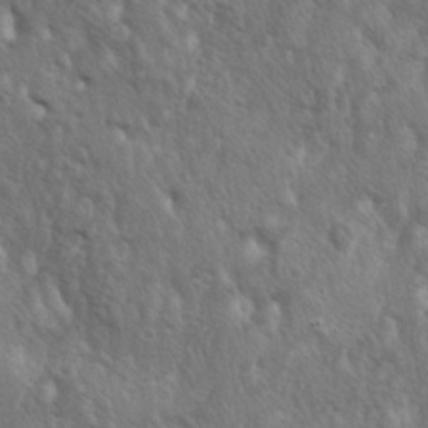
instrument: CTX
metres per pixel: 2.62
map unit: lAa
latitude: -4.9352
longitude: -125.6694
